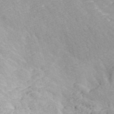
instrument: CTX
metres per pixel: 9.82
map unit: ANa
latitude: 42.2712
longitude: 29.8045
